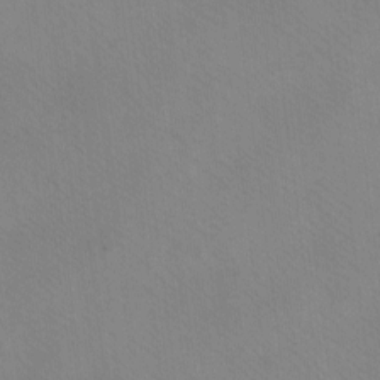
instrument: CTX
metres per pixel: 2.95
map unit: eHh
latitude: -8.6518
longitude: -67.7638
